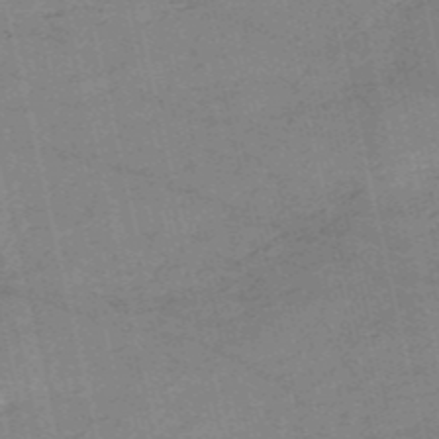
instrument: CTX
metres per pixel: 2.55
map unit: HNb
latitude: -53.6532
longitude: -40.9324
